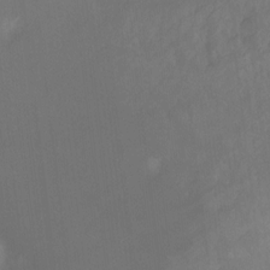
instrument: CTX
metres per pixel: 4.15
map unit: Ht
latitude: -9.5966
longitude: -39.4426
